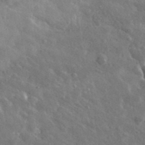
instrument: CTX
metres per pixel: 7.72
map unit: lHvf
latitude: 36.1578
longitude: -89.5372
